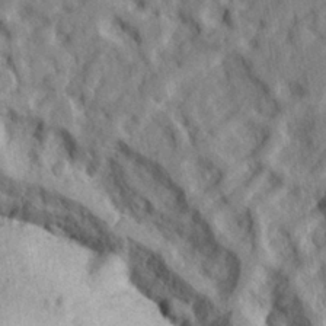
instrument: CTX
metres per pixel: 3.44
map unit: lHvf
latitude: 23.5749
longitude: 143.5021
